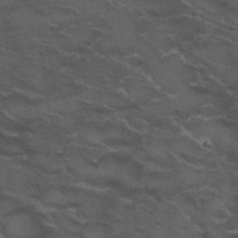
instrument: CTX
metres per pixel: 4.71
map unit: Nhu
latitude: 29.6127
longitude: -49.1970
